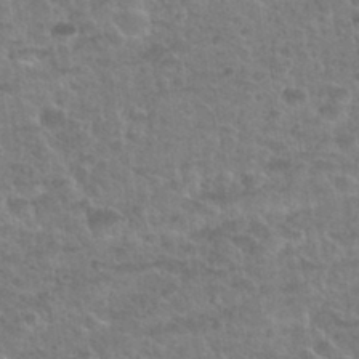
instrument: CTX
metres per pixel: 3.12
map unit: Nhu
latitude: 31.9528
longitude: -51.8394
